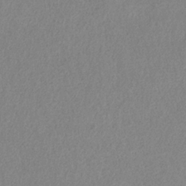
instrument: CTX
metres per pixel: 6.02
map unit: HNb
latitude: -33.0298
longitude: 55.5399
